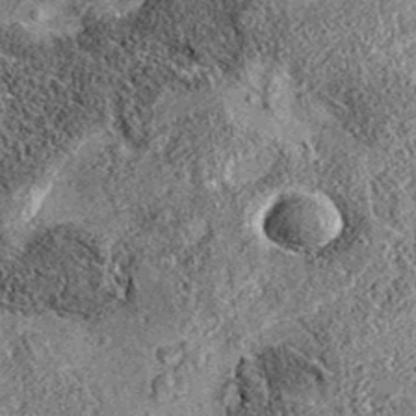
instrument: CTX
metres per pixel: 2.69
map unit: eAb
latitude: 36.3467
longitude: 108.9731
